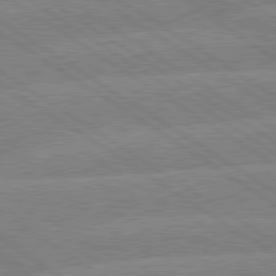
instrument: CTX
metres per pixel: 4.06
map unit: lApd
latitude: 79.5560
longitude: -132.8002
